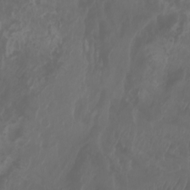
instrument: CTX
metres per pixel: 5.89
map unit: Aa
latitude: -7.7288
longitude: -79.2726
